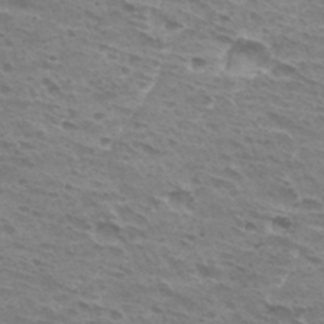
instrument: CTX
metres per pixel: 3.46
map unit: Hto
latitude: 32.1389
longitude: -41.3859
